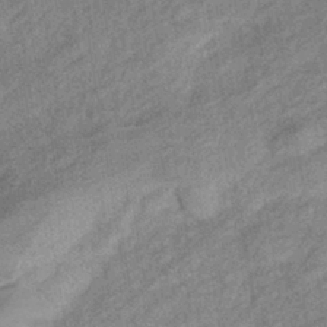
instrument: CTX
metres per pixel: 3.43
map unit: eHb
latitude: -40.2361
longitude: 81.7856
